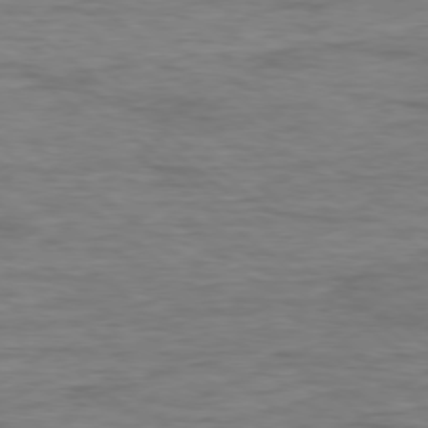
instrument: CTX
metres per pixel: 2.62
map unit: Ap
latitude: -78.8975
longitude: -87.3859
